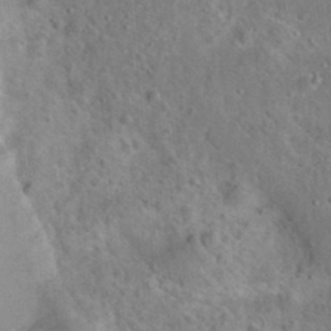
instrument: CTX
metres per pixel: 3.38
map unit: Hto
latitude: 20.1578
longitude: -49.9150
